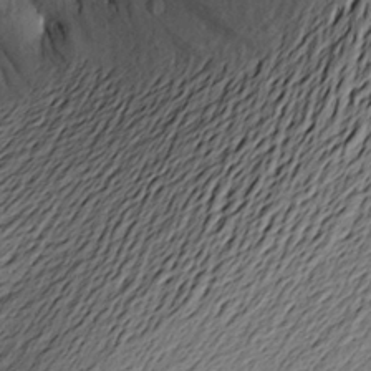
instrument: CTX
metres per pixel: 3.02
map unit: Aa
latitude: 22.5735
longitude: -149.6505
